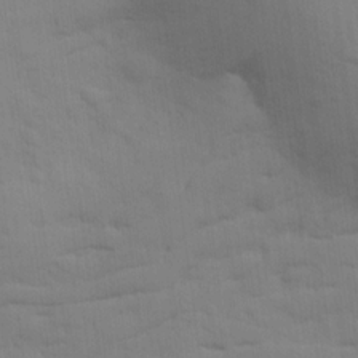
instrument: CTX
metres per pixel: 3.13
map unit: Ave
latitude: 17.1592
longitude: -128.9891
